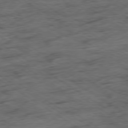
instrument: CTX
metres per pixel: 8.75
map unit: Ap
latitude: -79.7099
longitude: -48.2900
